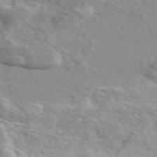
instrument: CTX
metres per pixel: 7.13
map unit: ANa
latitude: 49.9528
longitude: -73.4049
